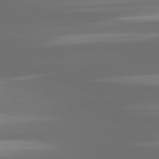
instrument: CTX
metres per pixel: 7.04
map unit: lApd
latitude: 81.1214
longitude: -139.0269
